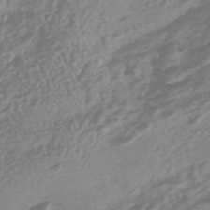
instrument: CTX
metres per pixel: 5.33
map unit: HNhu
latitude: -45.6344
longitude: 92.4818
